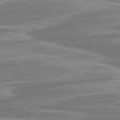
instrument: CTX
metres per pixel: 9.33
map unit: lApd
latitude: 80.8569
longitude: -175.3293
